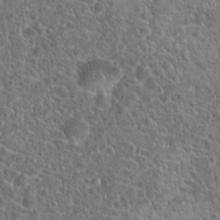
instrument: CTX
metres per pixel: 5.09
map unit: Hto
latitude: 19.3481
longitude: -43.1214
